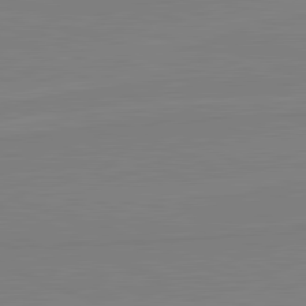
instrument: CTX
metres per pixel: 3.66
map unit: lApd
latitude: 81.8772
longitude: 166.3873
